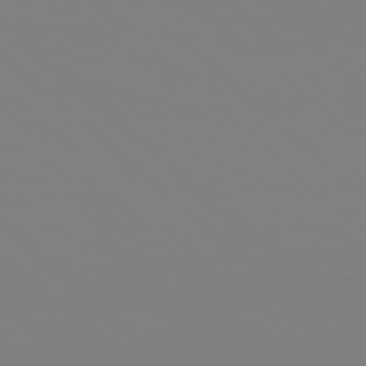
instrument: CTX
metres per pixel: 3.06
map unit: Hpe
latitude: 78.3468
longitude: 178.5573
